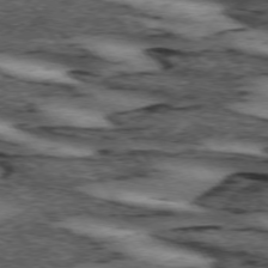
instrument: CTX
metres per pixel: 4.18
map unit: lApd
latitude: 73.8773
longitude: -74.9136
